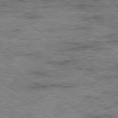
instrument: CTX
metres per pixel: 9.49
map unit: Ap
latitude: -79.8233
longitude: -48.6490
